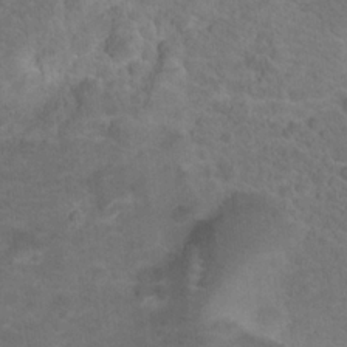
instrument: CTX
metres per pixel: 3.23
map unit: Hto
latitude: 19.8205
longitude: -38.2333
